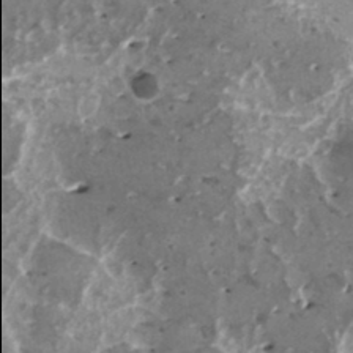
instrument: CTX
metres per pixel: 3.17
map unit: HNhu
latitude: 1.2725
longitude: 6.0094
